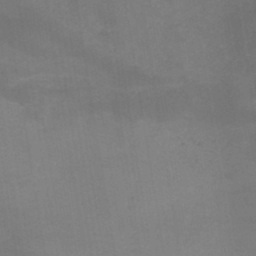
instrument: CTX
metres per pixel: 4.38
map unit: HNb
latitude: -44.8786
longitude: -45.4993
